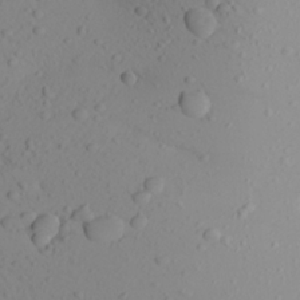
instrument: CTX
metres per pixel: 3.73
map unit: Aa
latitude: 22.8758
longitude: -146.9892
